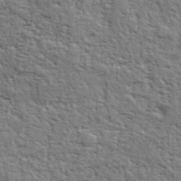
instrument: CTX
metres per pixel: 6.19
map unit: eHh
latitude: 36.9514
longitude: -81.8394
